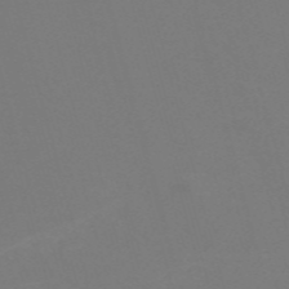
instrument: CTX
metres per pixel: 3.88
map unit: Nve
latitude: -58.3873
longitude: 60.4818
